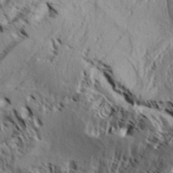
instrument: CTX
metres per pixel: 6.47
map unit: Aa
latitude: 33.0647
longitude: -136.9514
